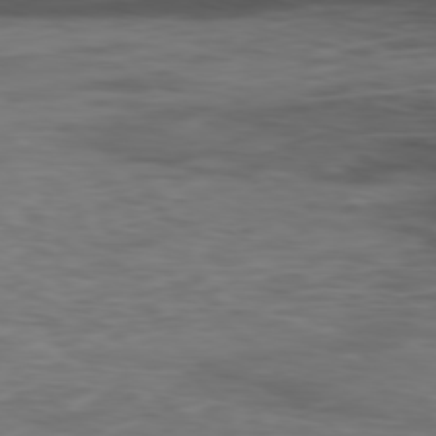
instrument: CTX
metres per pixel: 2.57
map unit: Hpe
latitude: -78.5951
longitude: 14.8786
